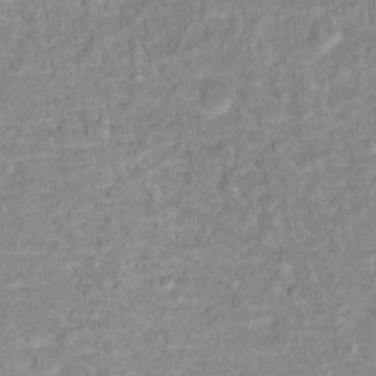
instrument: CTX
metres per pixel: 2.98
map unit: Hto
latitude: 16.3656
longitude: -38.8002
